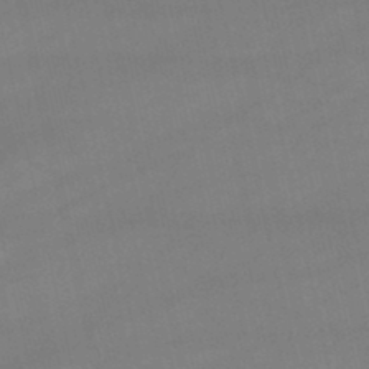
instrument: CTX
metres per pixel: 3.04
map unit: lHb
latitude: -46.8408
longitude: 70.4251
